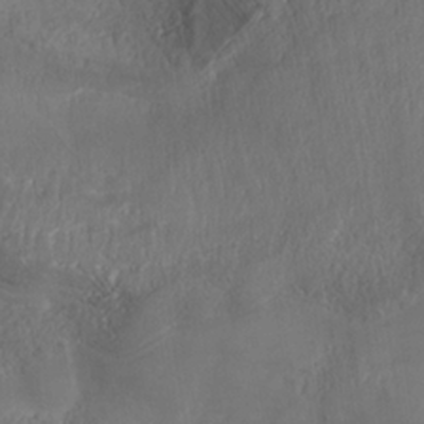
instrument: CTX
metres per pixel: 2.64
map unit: Nhe
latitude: -36.9919
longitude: 138.3118
